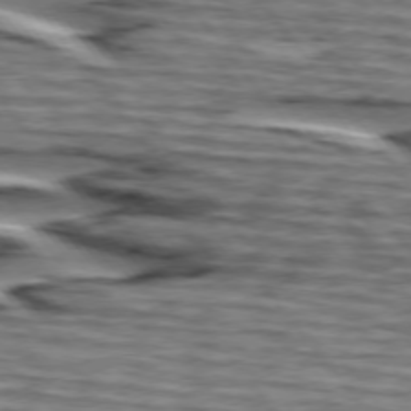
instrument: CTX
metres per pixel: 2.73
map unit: lApd
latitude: 75.0081
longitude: -72.6869
